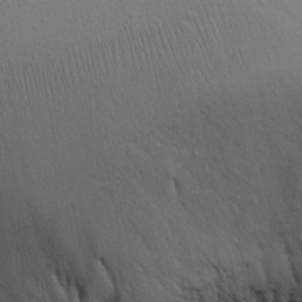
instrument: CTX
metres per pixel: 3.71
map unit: Aa
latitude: 17.8772
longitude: -125.9339
